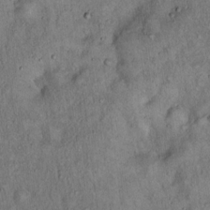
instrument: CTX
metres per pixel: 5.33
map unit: Hto
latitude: 15.9151
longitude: -59.1214
